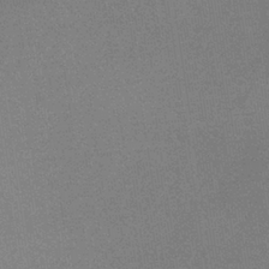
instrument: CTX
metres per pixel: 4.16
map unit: lHb
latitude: -36.4440
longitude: 68.4817
